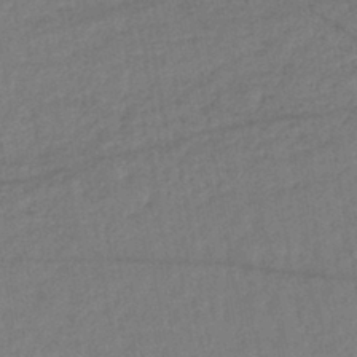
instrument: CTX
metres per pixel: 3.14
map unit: lHb
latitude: -41.9367
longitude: 68.2172
